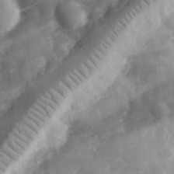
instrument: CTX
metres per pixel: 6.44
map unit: eHh
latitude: 32.2711
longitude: -71.6316
